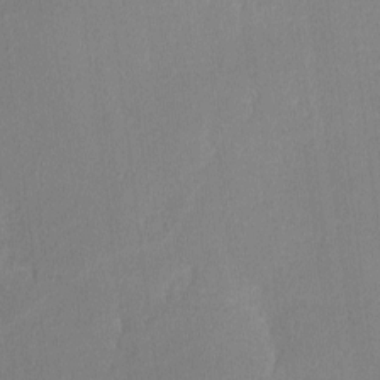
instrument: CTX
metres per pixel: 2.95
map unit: lHvf
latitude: -11.2565
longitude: -100.2901
